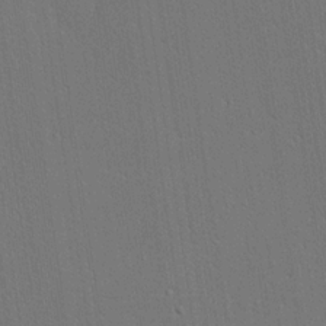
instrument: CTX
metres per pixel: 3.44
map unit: lHvf
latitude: 19.3670
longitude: 142.1038
